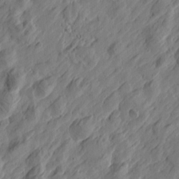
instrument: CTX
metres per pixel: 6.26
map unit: Htu
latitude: -2.9541
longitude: -178.4790
